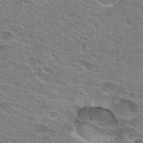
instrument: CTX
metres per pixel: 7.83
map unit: Hto
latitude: 25.0836
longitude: -44.0255
